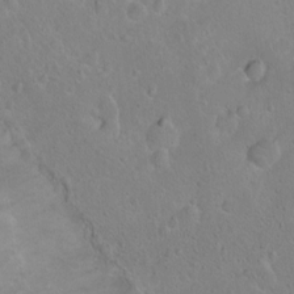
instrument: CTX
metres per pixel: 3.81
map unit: Ht
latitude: 0.1577
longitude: -45.8772
